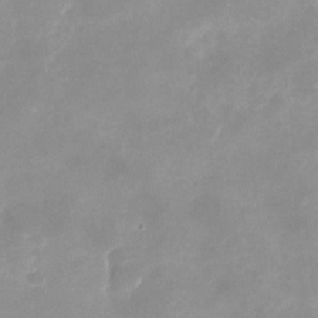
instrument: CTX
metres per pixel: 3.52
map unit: Nhu
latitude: -24.7085
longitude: -70.1767
